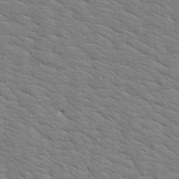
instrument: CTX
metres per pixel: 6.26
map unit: Aa
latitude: 19.5371
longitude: -141.8016
